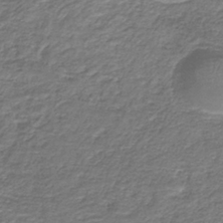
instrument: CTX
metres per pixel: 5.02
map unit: HNb
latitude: -36.8030
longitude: 50.9542
